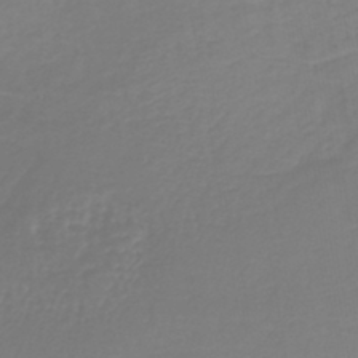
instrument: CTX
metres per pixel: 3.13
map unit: lHb
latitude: -40.8786
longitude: 72.2550
